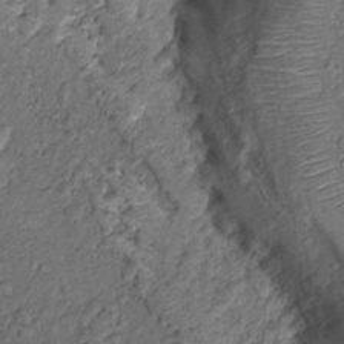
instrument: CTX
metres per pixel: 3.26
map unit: Hto
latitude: 14.3846
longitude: -30.0633
